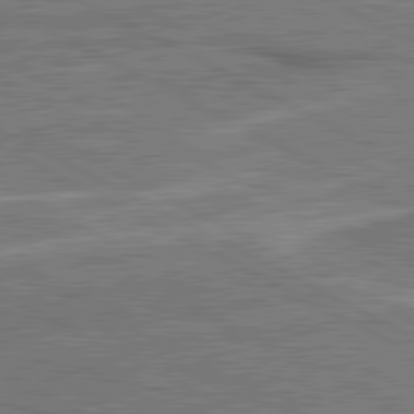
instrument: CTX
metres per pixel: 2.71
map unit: lApd
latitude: 80.8191
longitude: 141.4454
